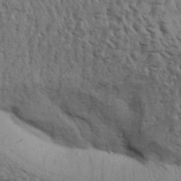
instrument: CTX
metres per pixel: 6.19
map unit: Aa
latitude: 30.4412
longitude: -135.5182
